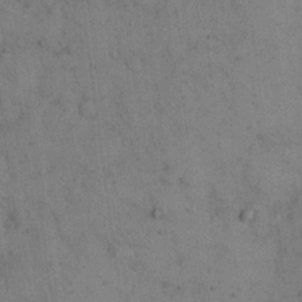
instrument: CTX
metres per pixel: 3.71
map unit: eHh
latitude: 15.7261
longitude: -63.1215
